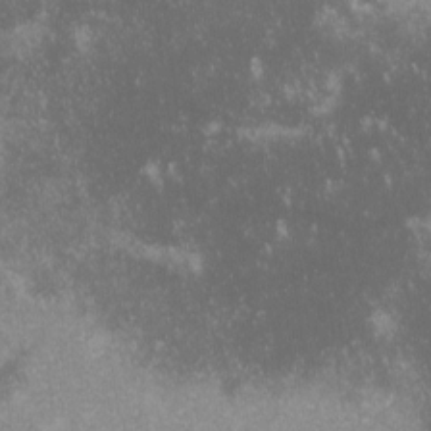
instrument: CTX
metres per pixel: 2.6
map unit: lHvf
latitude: -13.6344
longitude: -103.9150
